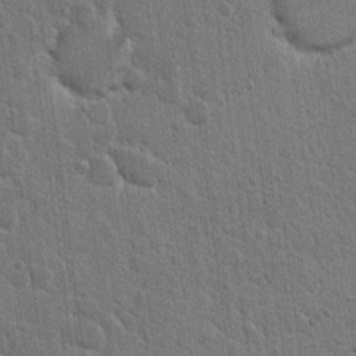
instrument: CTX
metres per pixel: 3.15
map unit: Hto
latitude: 15.7639
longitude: -34.4223
